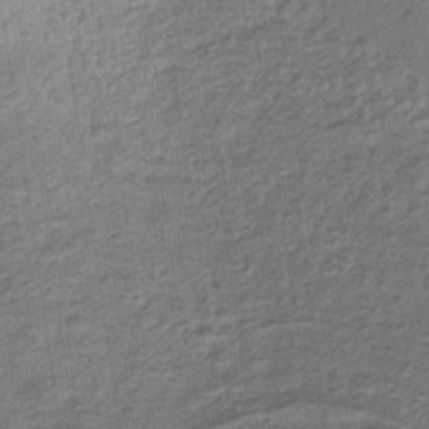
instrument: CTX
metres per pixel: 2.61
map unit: eHb
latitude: -34.1795
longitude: 76.1039
